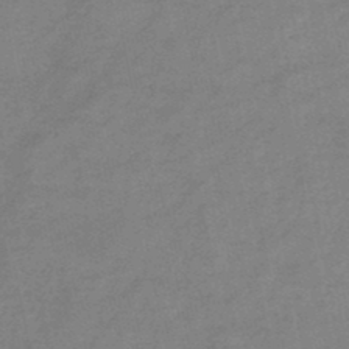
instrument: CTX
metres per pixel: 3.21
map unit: HNb
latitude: -46.4440
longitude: -36.1011
